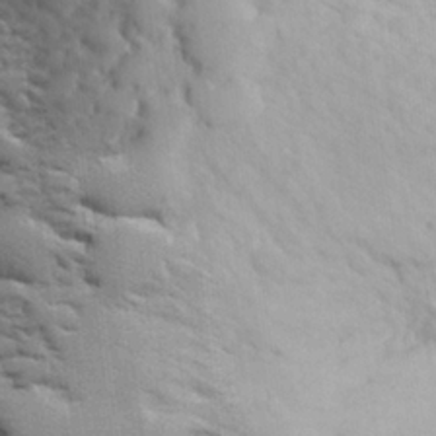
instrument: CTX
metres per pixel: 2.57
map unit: Aa
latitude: 24.5356
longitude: -146.8380
